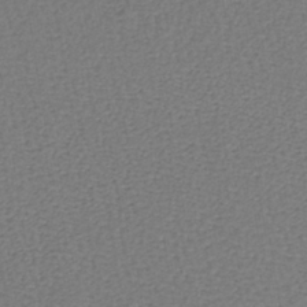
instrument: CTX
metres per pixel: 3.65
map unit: lHb
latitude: -39.1809
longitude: 62.1039
